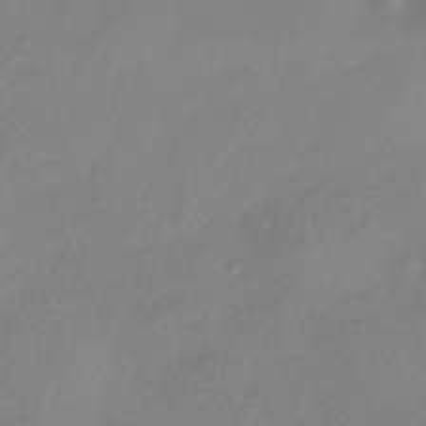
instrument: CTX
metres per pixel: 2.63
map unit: HNhu
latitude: -40.8408
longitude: 106.5763
